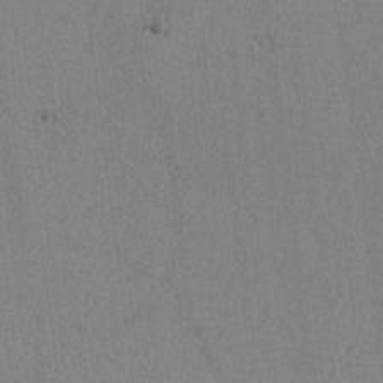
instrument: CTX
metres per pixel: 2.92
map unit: lAvf
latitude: -6.3306
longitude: -114.7057
